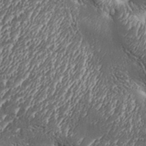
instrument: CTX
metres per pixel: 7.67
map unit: Aa
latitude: 33.1970
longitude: -134.6679
